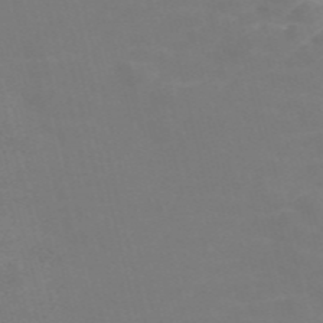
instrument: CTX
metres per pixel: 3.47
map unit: Nve
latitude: -57.0486
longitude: 52.0661
